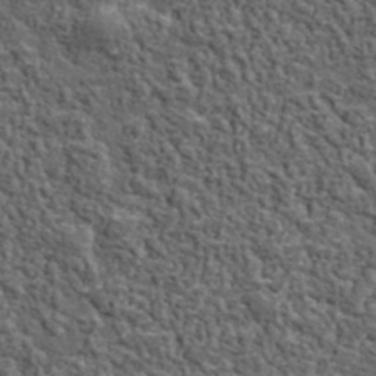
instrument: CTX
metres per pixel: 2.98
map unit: lHvf
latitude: 37.9150
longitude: -90.2900
